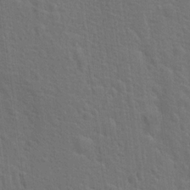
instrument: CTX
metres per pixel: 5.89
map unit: Hto
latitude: 17.7072
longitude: -41.3481
